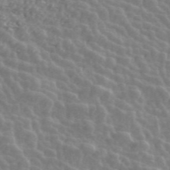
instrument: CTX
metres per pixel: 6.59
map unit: ANa
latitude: 45.4238
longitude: 38.2550
